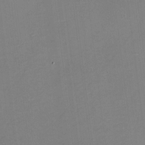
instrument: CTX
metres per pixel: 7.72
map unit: eHh
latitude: -3.2375
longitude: -79.9906
